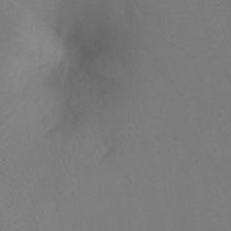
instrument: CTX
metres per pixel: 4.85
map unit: Ht
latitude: -12.3684
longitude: -24.0444
